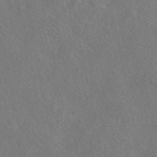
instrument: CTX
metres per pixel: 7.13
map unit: eAb
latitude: 48.1011
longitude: 108.4440
